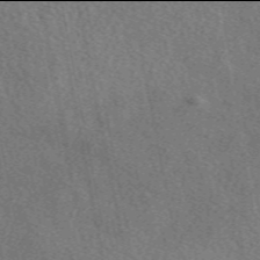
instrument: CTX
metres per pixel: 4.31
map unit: eAb
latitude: 49.9906
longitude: 117.0486
